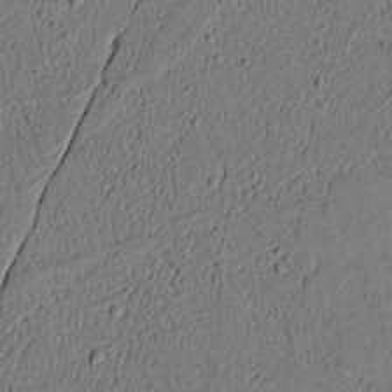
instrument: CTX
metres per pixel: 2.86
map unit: lAvf
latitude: 4.6490
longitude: 167.9178
